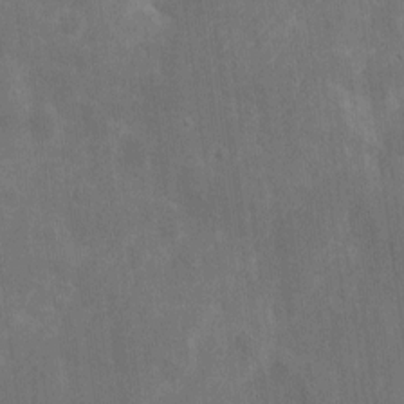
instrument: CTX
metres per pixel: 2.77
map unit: eHh
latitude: 7.6505
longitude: -72.6491
